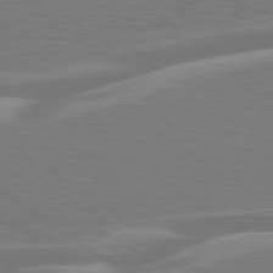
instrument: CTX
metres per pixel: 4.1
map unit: lApd
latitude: 79.7450
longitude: -126.9892
